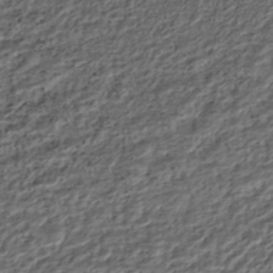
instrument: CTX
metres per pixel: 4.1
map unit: ANa
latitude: -45.1242
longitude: 106.1606
